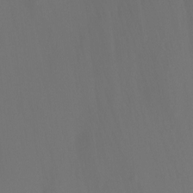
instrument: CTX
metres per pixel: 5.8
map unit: Ht
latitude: -3.0297
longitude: -27.1403
